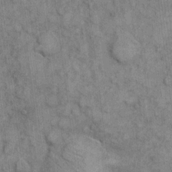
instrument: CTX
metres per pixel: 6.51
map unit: eHh
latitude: 6.8191
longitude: -64.4223
